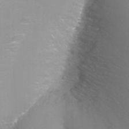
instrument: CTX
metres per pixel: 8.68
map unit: Nhu
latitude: -7.7477
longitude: -75.3293
